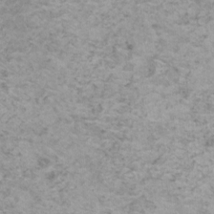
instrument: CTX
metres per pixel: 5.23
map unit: HNhu
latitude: 0.8758
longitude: 3.2942
